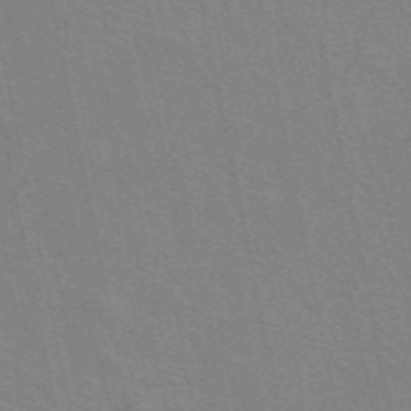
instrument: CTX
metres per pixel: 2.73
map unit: ANa
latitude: 49.2915
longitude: -75.8772
